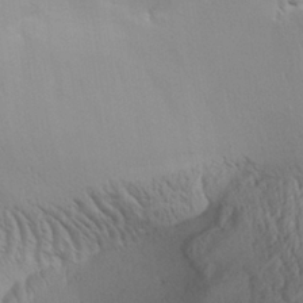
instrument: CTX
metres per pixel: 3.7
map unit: Aa
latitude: 29.1970
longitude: -134.2711
